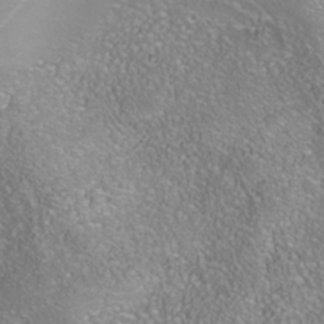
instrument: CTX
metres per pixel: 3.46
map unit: Nhe
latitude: -38.6330
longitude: -119.7071
